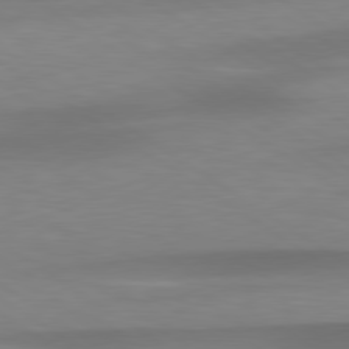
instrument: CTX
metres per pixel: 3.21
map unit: lApd
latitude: 79.4049
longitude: -92.8758
